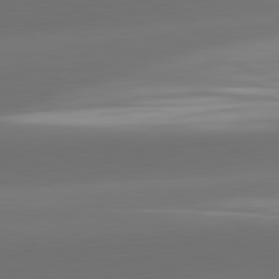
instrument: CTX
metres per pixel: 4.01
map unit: lApd
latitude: 81.7639
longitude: -160.4601
